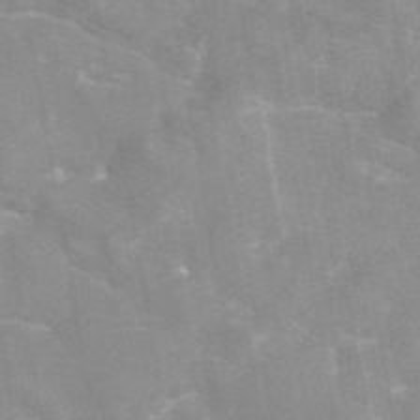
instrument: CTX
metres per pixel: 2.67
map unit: eAb
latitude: 45.6883
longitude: 124.8975
